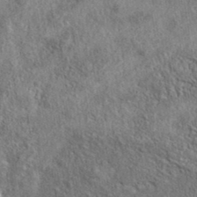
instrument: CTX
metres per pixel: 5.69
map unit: eAb
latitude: 37.9906
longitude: 112.2362
